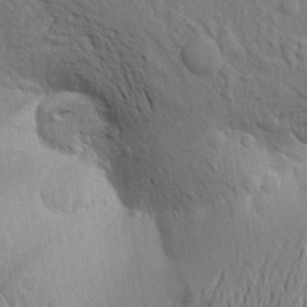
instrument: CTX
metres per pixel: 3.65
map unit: Aa
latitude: 19.5560
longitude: -149.6505
